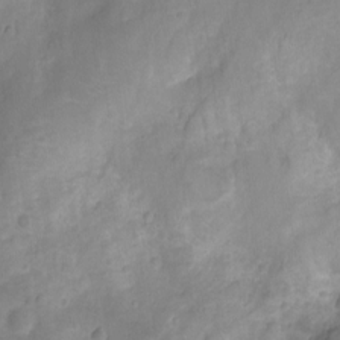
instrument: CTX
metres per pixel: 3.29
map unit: Ht
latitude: -11.2754
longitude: -24.4790
